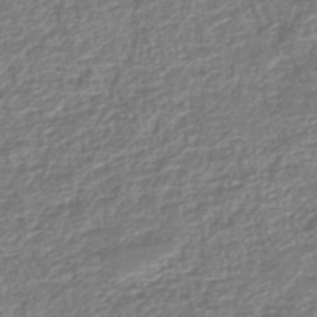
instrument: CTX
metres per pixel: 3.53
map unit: lHb
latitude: -45.7478
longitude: 73.7288
